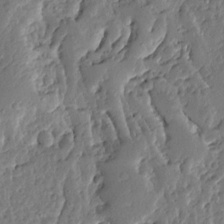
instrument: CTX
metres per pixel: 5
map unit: Ave
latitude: 13.2159
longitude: -135.8772
